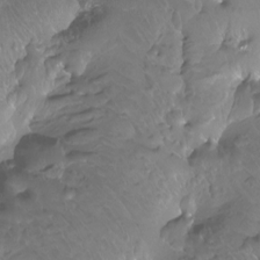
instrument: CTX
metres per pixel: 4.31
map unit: Ht
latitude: -15.4833
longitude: -43.7450
